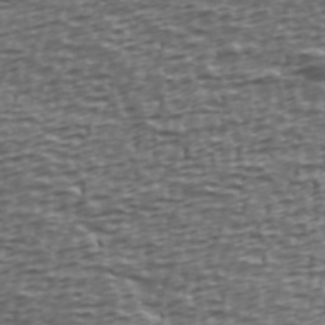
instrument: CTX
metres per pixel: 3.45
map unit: Ave
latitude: 39.9906
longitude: -113.1025
